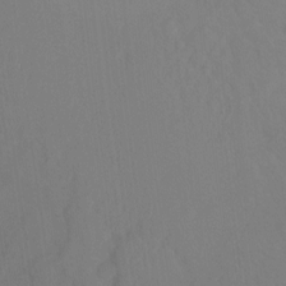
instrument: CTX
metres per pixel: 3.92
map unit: Ht
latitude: -9.8044
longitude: -38.3089
